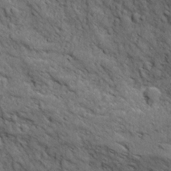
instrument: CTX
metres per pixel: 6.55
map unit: Ave
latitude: 19.2537
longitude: -134.4034
